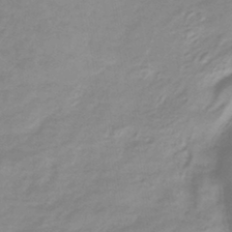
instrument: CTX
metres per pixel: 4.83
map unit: lHb
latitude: -41.8422
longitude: 59.2186
